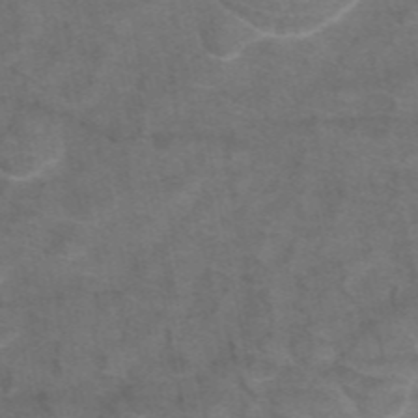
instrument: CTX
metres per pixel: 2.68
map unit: eAb
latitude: 46.4979
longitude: 102.0094
